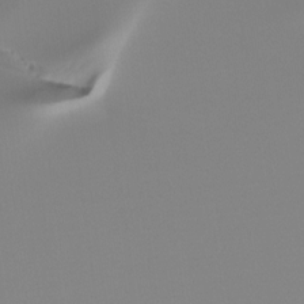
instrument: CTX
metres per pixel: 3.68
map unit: Ht
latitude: -13.9745
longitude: -51.3481
